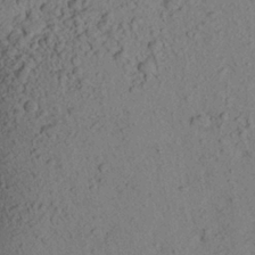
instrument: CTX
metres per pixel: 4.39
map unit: Aa
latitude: 23.9717
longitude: -148.3845
